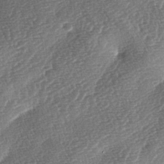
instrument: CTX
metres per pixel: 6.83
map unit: lAa
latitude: -3.6532
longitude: -128.8002
